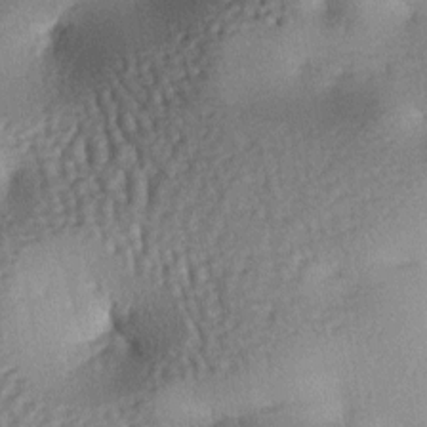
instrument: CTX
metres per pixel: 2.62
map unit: lAa
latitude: -6.9541
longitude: -125.9528
